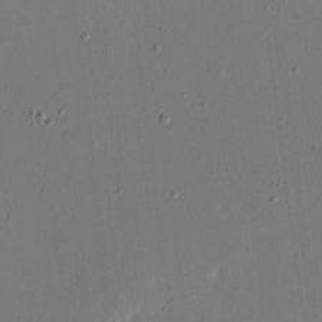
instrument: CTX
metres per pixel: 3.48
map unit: eHh
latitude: 16.3656
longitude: -70.1956
